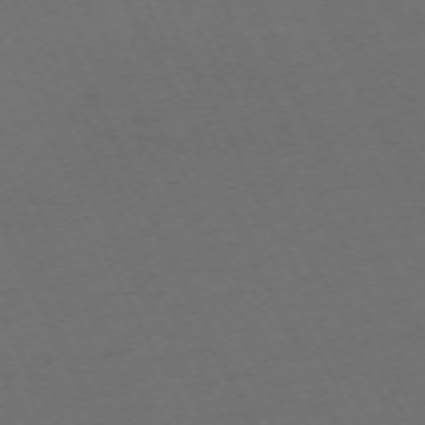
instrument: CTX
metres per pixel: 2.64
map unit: Hpe
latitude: -71.0298
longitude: 16.3873
